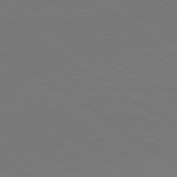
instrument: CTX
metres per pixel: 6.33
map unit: lApd
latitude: 79.7261
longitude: 162.8030
